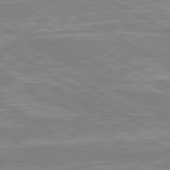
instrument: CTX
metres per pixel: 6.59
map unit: lApd
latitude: 80.6490
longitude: -172.4412
